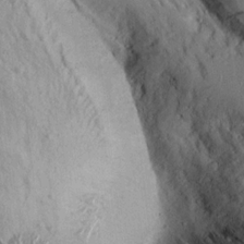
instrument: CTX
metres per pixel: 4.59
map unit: Aa
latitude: 15.7639
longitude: -145.2537
